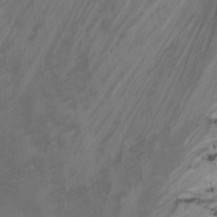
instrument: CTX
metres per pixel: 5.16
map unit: Nhu
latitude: -7.1431
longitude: -50.3467
